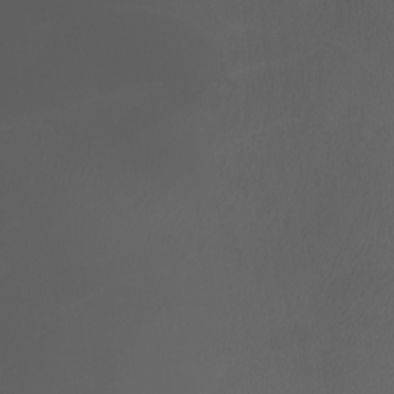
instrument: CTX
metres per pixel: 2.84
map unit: Htu
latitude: -1.3888
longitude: -74.8002
